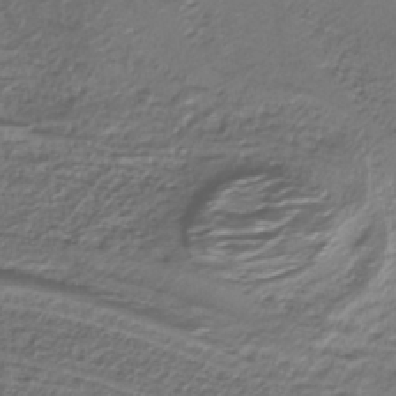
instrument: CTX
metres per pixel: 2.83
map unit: lHb
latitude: -39.8800
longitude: 53.0864
